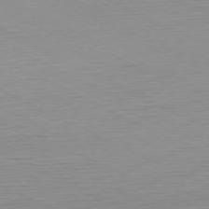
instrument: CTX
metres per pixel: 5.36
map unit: Ap
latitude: -76.5574
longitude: -76.1577
